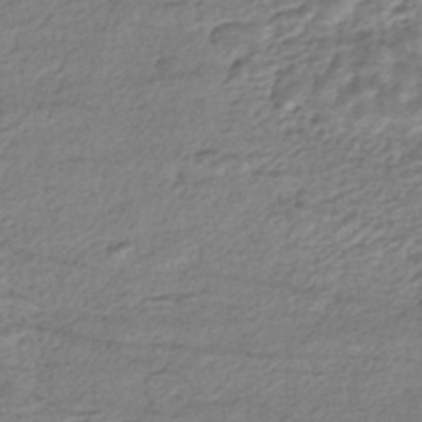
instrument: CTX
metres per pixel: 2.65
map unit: HNhu
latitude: -43.9745
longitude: 105.4454
